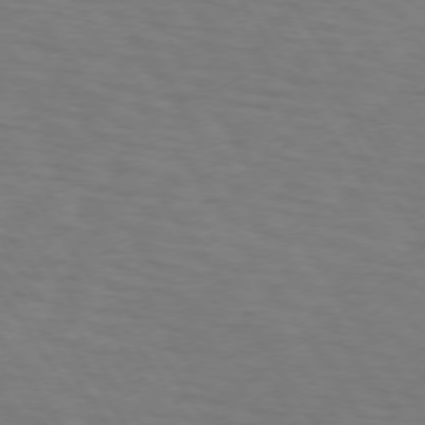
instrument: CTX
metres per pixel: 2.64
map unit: lApd
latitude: 73.0837
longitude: -75.8961
